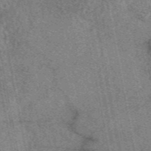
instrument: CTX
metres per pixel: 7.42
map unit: eAb
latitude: 48.6302
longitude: 111.6155
